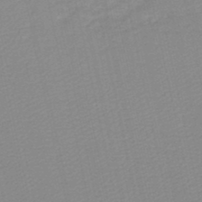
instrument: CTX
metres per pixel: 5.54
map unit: lHb
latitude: -46.8597
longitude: 60.7085
